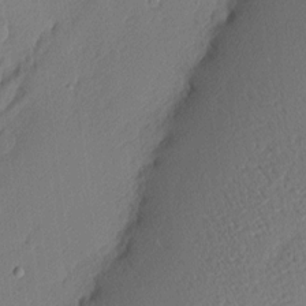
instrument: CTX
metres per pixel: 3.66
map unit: Nhu
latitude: 2.0255
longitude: -76.6301
